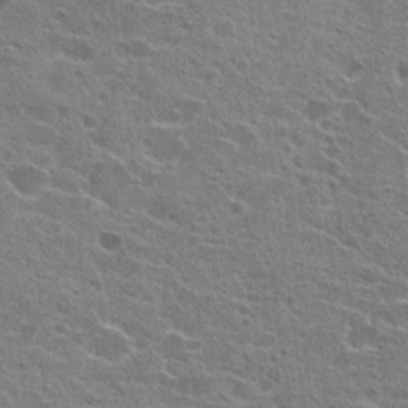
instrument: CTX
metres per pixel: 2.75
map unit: Hto
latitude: 21.9717
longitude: -41.8394
